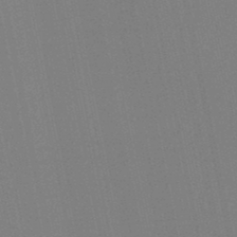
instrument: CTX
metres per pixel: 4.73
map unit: HNb
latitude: -45.5588
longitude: 55.9556
